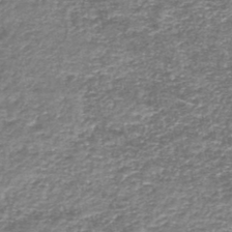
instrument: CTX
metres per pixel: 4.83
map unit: HNb
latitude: -44.2928
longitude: 50.3306
